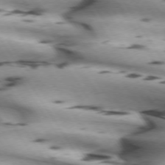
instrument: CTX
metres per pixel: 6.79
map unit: lApd
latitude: 72.4979
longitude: -53.2726
